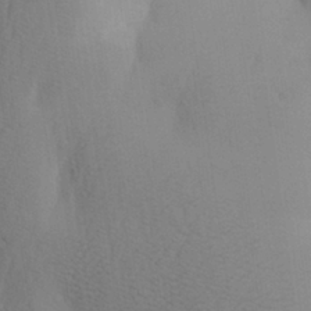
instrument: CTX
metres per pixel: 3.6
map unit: Aa
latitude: 27.1970
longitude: -148.6302
